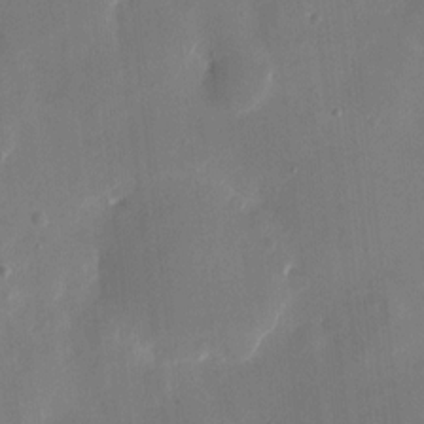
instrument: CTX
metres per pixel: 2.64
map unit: eHh
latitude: 10.9892
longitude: -67.8016
